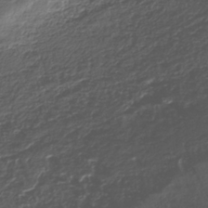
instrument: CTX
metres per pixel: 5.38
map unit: Nhe
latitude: -41.7666
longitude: -111.1970
